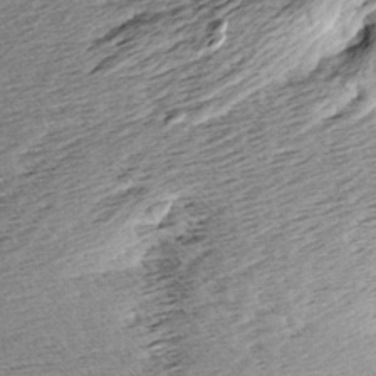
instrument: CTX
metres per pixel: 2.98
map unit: Aa
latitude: 8.1767
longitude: -140.6490
